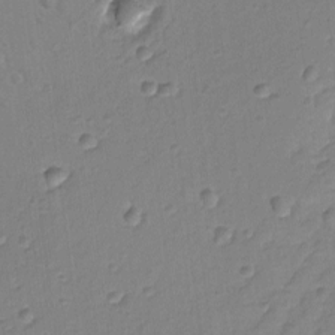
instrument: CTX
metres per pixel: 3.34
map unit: lAvf
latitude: -9.1998
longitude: -120.7813
